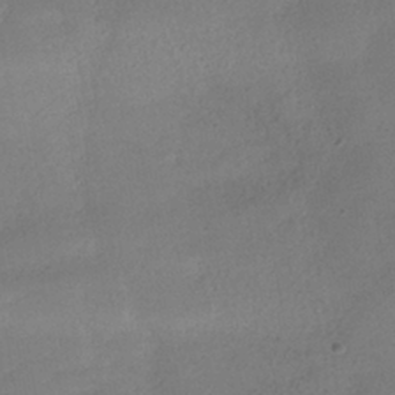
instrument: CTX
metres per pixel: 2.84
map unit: HNhu
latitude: -39.5021
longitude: 95.1242
